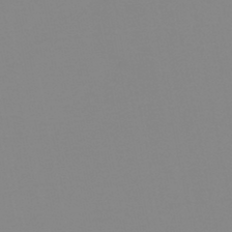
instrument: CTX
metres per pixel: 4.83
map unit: lHb
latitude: -44.2551
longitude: 55.4832
